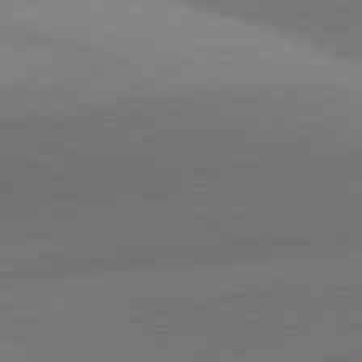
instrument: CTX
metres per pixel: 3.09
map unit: lApd
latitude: 81.2915
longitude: 135.6155
